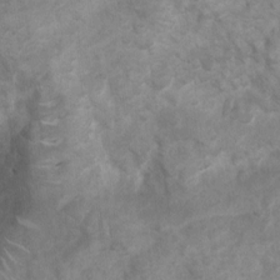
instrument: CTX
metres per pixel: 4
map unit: Ht
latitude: 2.8947
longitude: -26.8947
